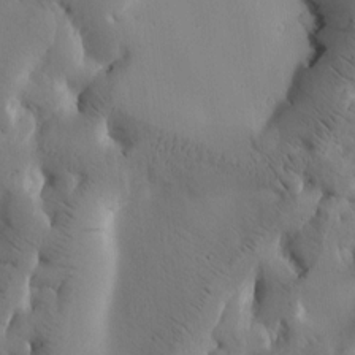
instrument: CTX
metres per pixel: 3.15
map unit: Htu
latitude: -2.9163
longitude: 168.6896
